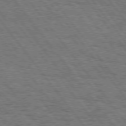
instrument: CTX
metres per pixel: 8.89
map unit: Hpe
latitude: 74.7624
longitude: -139.7639
